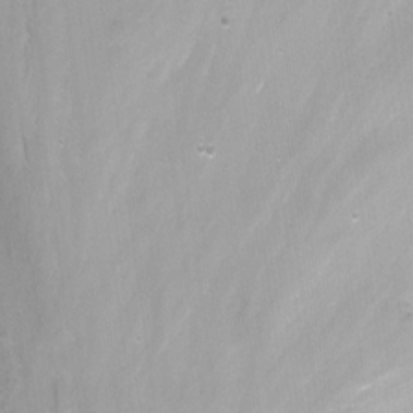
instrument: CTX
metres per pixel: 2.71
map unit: Nhu
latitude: -12.8786
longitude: -58.2334
